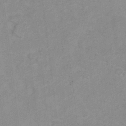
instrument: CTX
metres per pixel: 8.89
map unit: Hto
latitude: 6.5924
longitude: -36.8380
